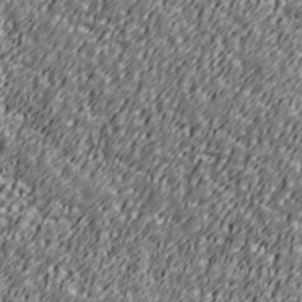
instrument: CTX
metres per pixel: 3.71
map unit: Ave
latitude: 41.0080
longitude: -113.1781
